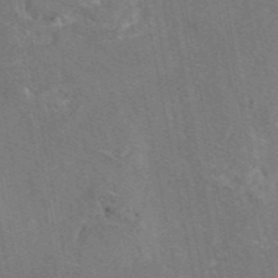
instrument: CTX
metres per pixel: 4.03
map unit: eAb
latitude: 46.4223
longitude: 107.9367
